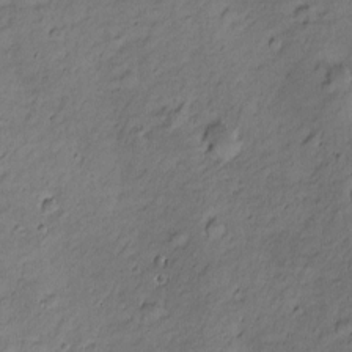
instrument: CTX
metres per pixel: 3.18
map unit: Nhu
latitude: -6.6140
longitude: -152.8002
